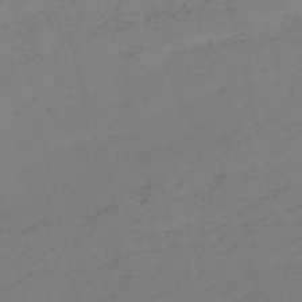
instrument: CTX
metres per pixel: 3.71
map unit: HNb
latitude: -54.7463
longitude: -41.9528
